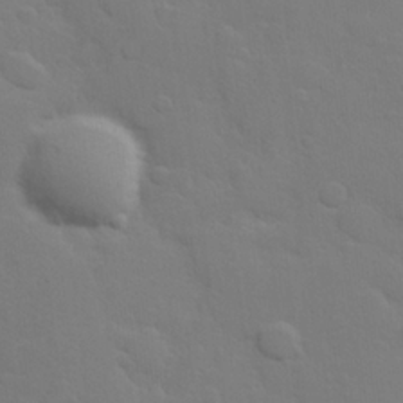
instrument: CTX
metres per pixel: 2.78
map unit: Hve
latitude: 24.8002
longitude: 148.5196
